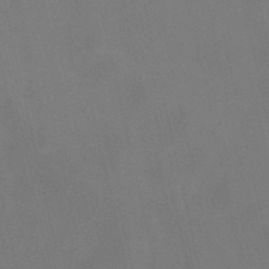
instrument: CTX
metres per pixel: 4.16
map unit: lHb
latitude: -49.1620
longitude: 70.5763
